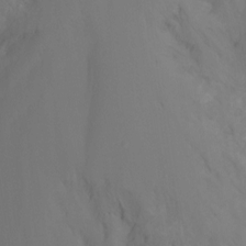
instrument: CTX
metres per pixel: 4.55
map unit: Nhu
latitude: -15.5022
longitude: -57.3292
